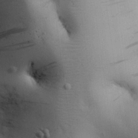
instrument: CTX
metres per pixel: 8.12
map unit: Nhu
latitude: 26.8191
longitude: -70.5357
